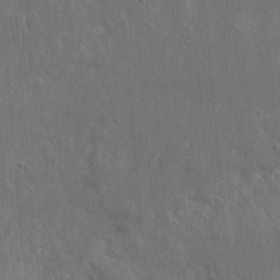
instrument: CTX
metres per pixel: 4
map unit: eHh
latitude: 10.3467
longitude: -72.8380
